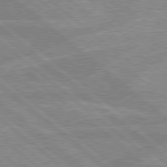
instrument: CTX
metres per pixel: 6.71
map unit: Hpe
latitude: 78.4412
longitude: -156.0633
